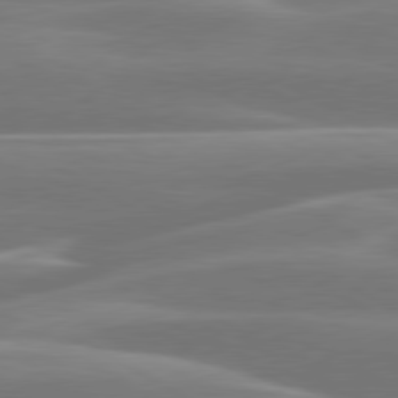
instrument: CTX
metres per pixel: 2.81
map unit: lApd
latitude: 79.9906
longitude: -128.9325
